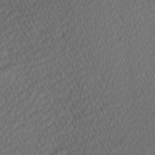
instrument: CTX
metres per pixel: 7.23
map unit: Hve
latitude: 12.4034
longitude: -90.3278
